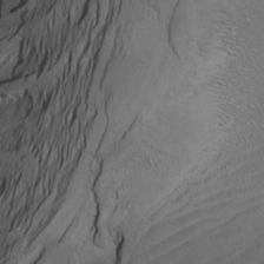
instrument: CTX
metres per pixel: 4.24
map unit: Htu
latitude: -7.7477
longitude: -65.8772
